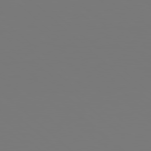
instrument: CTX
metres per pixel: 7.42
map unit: Hpe
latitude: 78.2145
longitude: -162.8191
